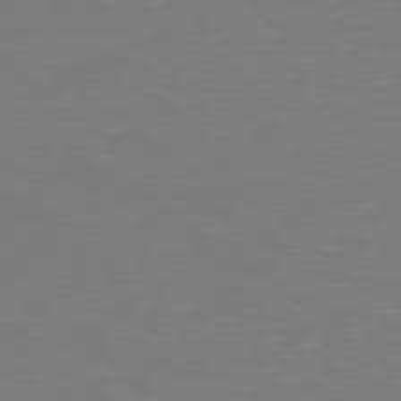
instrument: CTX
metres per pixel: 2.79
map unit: Hpe
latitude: 77.4615
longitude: -176.1011
